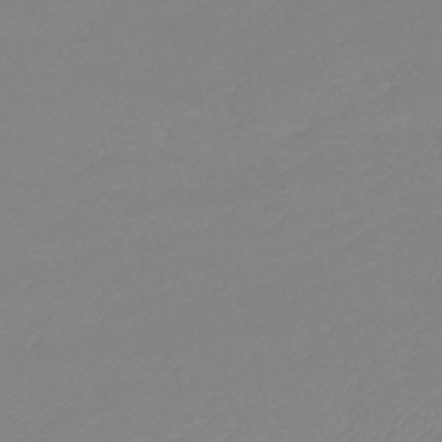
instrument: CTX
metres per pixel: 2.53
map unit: lHb
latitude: -41.7666
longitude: 74.2362
